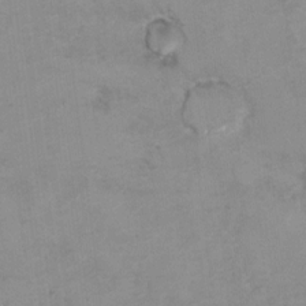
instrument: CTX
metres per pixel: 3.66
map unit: Hto
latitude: 7.5749
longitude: -35.1970
